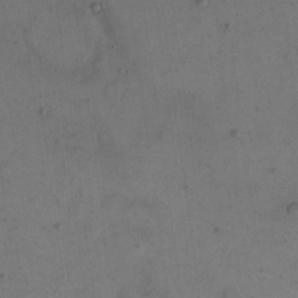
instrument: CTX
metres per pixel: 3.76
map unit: eHh
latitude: 15.5749
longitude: -67.8961
